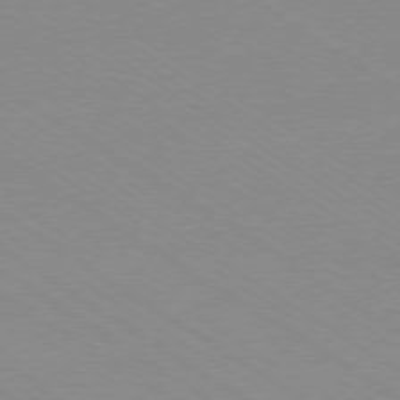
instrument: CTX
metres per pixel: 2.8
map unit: Ap
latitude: -78.7463
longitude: -84.4034
